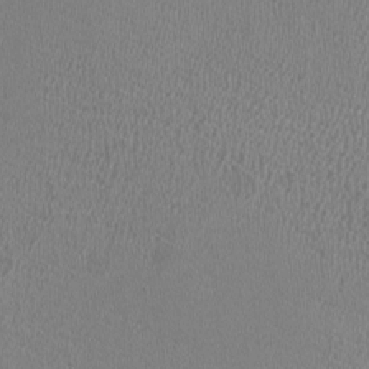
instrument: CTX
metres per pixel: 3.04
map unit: HNhu
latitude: -3.0864
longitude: -1.7260
